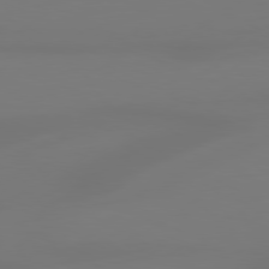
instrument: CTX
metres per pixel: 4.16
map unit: Hpe
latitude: 78.6680
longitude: -128.7057
